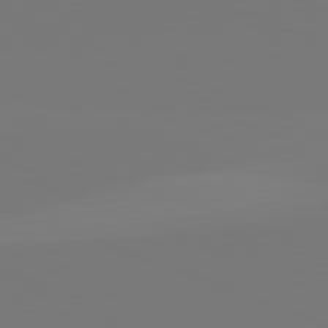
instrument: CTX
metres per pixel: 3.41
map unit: lApd
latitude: 82.1766
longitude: 146.6707
